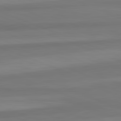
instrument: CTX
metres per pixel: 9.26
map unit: lApd
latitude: 82.4790
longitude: 177.3699
